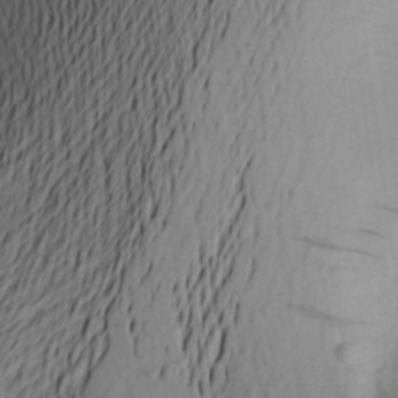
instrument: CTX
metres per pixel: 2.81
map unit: Aa
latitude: 21.6694
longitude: -145.1970
